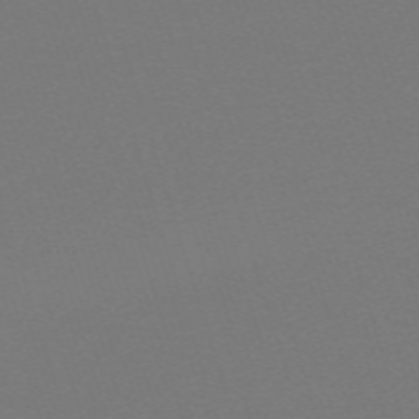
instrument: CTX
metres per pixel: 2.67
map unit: eHh
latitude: -63.3509
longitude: 52.5006
